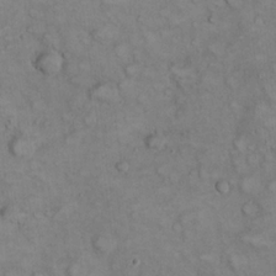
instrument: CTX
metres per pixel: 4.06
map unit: eHh
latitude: 22.2145
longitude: -60.0255
